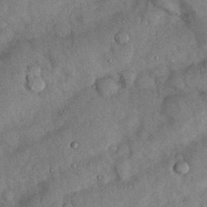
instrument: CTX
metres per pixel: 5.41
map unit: Nhu
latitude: 27.0836
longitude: -70.7057
